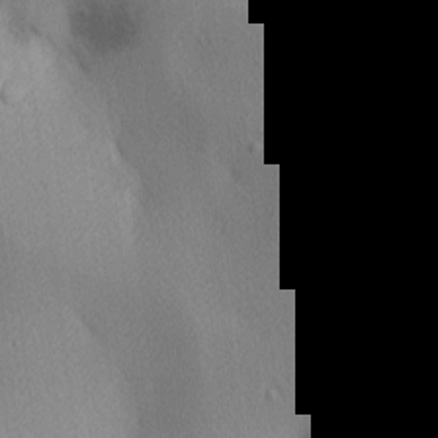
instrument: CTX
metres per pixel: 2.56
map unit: lAa
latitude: 3.5182
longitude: -116.7435
